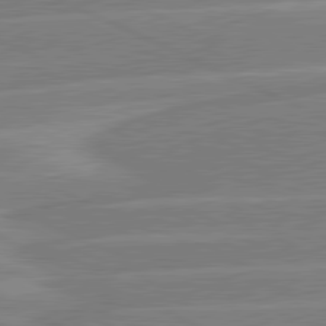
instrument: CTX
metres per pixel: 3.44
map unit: lApd
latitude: 81.0080
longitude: -125.8583
